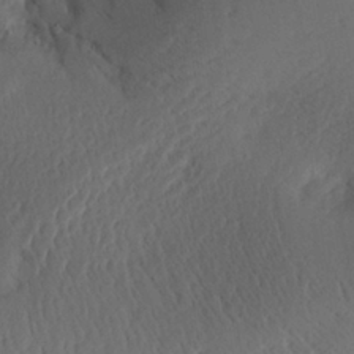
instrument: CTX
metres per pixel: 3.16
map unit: Aa
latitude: 29.7072
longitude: -133.8772
